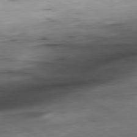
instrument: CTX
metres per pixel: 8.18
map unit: Ap
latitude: -80.7652
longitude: -83.1970
